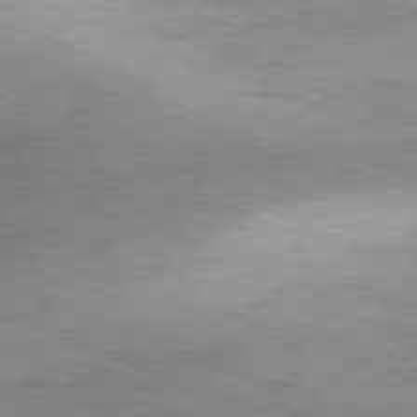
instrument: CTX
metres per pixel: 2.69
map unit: Ap
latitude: -81.7856
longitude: -69.7261
